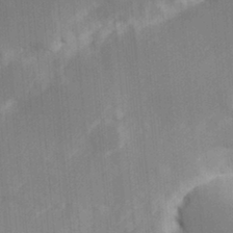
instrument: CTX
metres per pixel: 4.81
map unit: Hve
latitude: 31.4616
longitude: 148.8786
